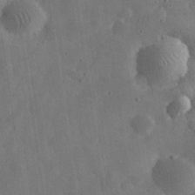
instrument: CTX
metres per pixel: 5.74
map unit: eHh
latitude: 30.6680
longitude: -73.8206
